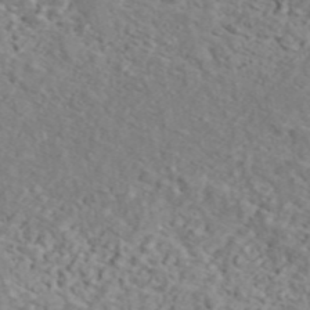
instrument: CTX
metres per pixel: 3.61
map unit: ANa
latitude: 44.7624
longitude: 21.2754
